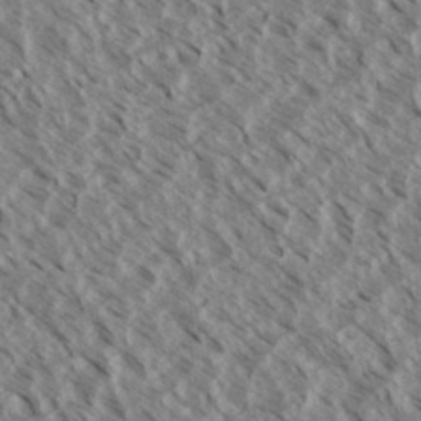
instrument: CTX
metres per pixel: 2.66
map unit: eHh
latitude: 34.4790
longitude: -140.0255
